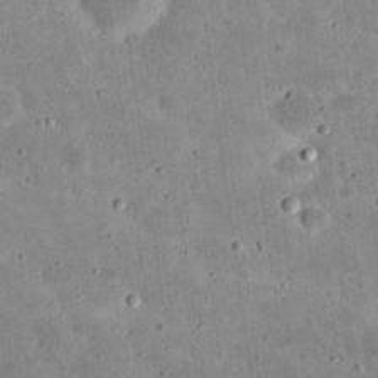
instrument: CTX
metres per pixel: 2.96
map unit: eHh
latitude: 21.1970
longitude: -65.1592
